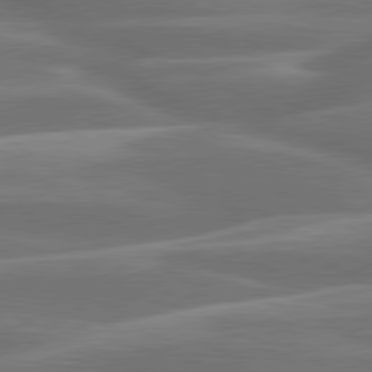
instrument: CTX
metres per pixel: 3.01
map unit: lApd
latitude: 79.9528
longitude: -127.2726
